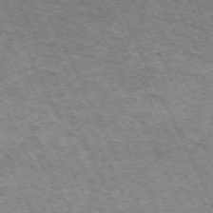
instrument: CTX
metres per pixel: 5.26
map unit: Hpe
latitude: -70.9164
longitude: 11.1242
